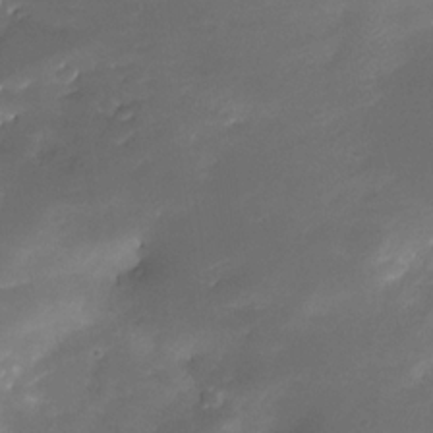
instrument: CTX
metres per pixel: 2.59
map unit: Nhe
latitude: -33.2565
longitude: -117.2915
